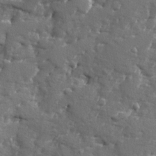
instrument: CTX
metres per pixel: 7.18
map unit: Ave
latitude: -7.9556
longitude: -117.4615
